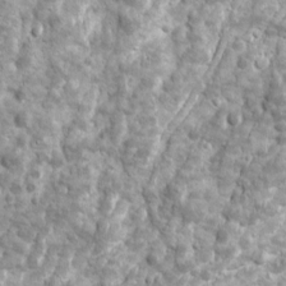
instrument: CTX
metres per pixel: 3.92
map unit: Ave
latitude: 16.5357
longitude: -134.0255
